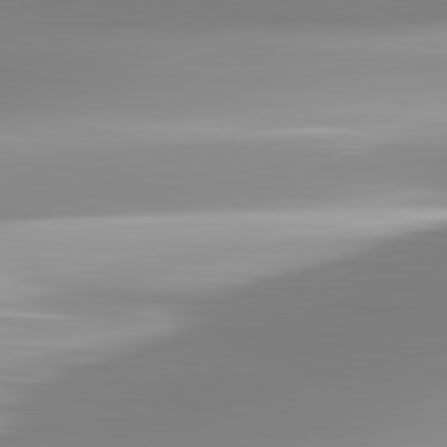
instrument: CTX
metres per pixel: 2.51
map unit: lApd
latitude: 82.8569
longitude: -138.4601
